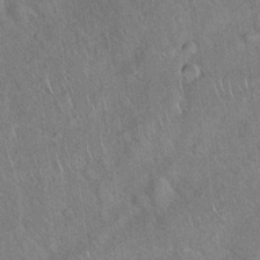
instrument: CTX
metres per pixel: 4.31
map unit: Hto
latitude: 18.5356
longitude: -52.4034
